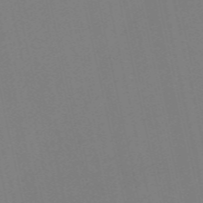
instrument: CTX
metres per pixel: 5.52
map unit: Nve
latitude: -57.6344
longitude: 50.3684
